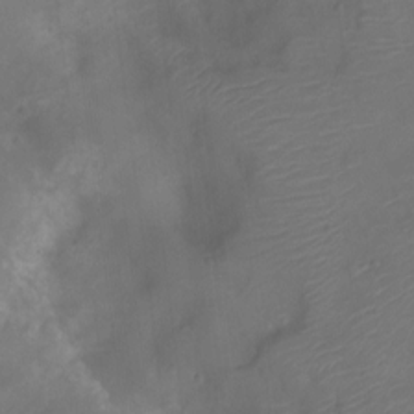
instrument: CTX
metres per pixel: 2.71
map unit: Ht
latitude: -11.0675
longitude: -20.5735
